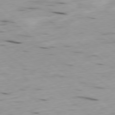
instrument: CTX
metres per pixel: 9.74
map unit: Ap
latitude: -79.0675
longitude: -74.2900
